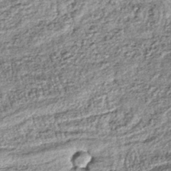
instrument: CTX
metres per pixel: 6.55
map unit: lHb
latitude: -38.4062
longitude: 67.8990
